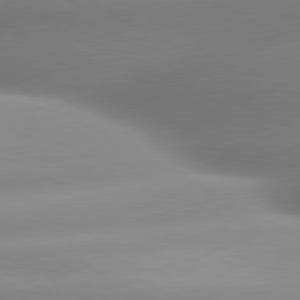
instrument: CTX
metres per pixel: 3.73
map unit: lApd
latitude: 80.1956
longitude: -158.1011
